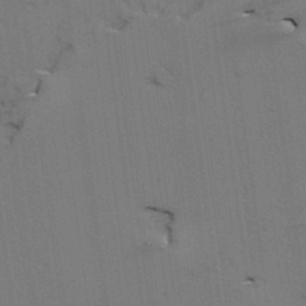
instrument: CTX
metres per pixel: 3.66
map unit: lAvf
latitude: 25.8583
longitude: -111.9906
